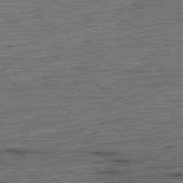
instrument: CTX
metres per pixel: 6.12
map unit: Hpe
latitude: -79.4643
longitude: 11.5966
